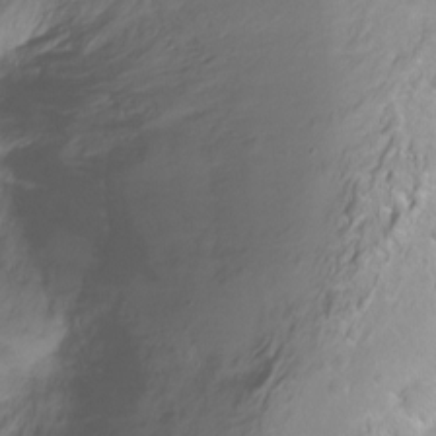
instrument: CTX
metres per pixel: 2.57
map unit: Ht
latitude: -8.0094
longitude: -36.1389
